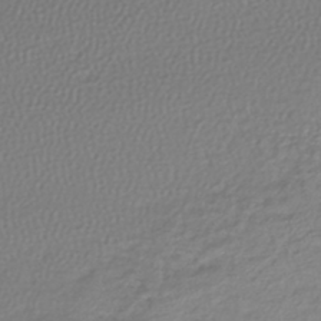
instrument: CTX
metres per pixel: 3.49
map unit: lHb
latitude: -43.6343
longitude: 72.1228
